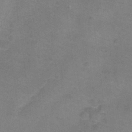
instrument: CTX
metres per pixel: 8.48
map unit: Ht
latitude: 0.7624
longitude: -33.3482
